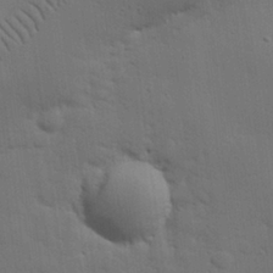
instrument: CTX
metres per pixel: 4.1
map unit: eHh
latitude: 26.7813
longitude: -81.8961
